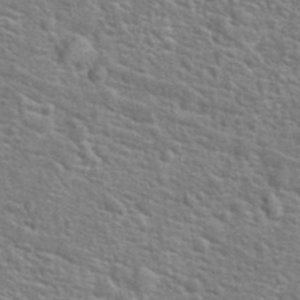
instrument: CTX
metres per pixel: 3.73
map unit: Hto
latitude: 24.1199
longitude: -48.6302
